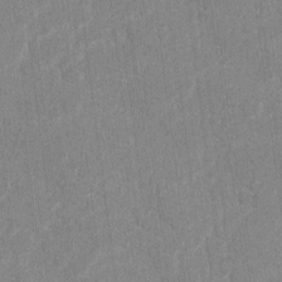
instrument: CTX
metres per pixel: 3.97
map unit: lAvf
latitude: -8.0094
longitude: -113.9339
